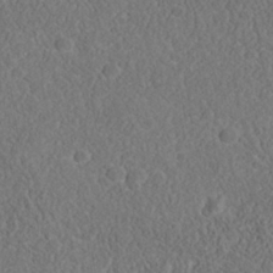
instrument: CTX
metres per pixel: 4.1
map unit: Nhu
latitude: -39.7667
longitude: -84.6491
